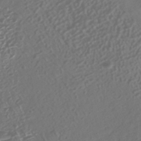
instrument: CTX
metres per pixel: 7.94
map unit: HNhu
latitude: -42.2928
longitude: 106.5952
